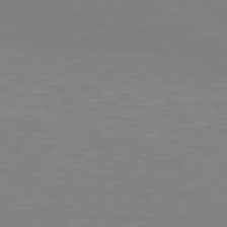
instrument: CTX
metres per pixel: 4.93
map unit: Hpe
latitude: 77.3103
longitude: -175.4238
